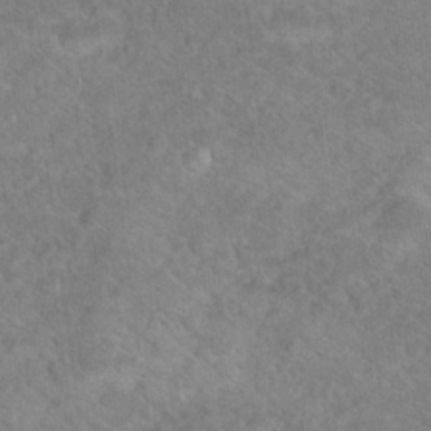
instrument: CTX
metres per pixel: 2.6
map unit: Hto
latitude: 18.7057
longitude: -38.1200
